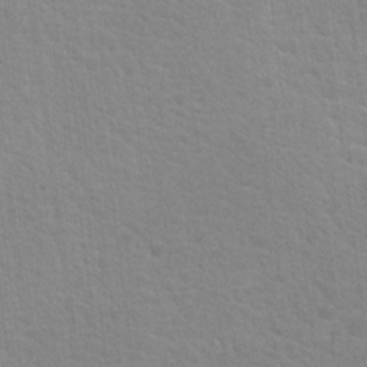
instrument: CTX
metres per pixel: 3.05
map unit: Nhu
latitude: 16.5735
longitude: -31.1026
